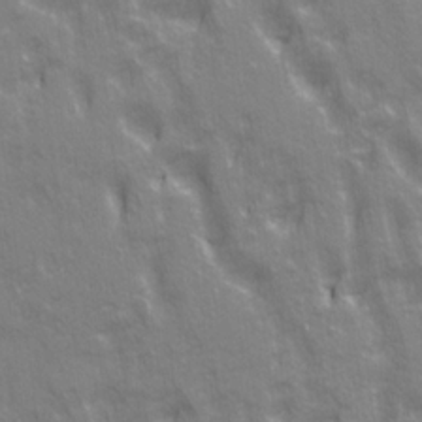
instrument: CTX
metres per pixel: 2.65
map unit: Ave
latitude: 21.1592
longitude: -134.4790
